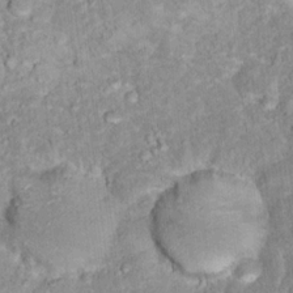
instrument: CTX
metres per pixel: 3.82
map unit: Hto
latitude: 16.6113
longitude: -36.7246
